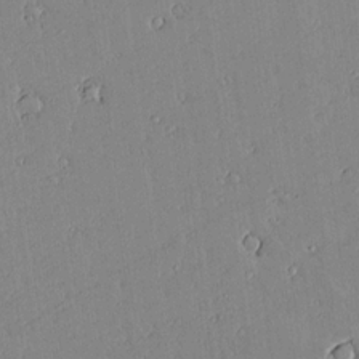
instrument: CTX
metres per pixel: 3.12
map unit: lAvf
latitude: 15.8962
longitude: -127.5749
